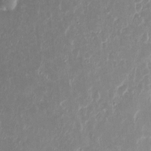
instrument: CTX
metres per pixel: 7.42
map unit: eHh
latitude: 8.8002
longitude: -72.1389
